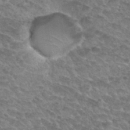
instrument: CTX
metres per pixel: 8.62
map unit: Hto
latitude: 32.6302
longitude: -49.0647
